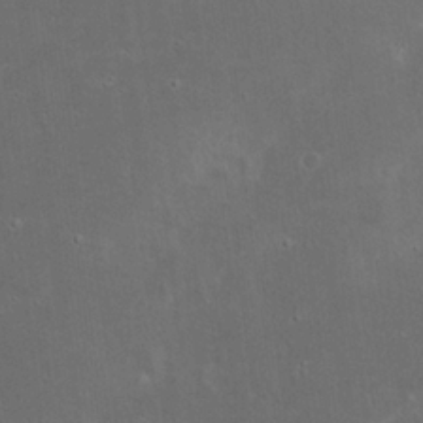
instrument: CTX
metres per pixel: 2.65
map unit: eHh
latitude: 23.5371
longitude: -69.9717
